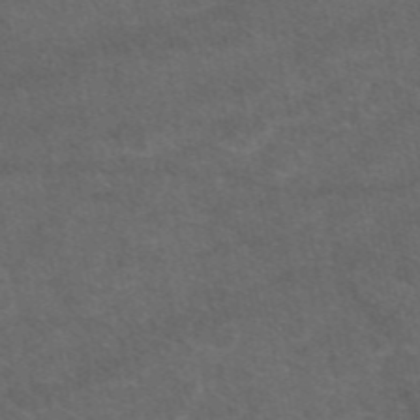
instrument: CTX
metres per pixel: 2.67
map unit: eAb
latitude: 47.9528
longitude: 112.9542
